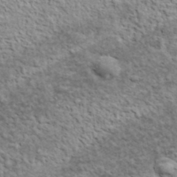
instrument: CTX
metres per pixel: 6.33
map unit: lHvf
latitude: 38.1578
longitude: -88.8191
